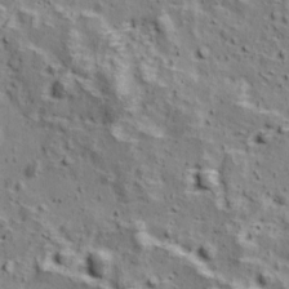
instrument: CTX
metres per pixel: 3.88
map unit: Ave
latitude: 11.3482
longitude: -105.1026
